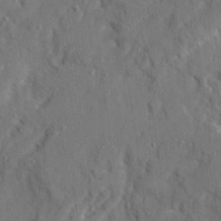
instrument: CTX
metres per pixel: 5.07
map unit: Ave
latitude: 22.5735
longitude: -130.7247
